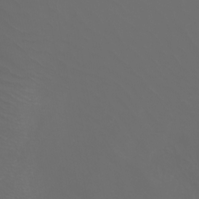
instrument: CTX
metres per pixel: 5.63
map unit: Nhu
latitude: -5.2754
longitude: -90.0255
